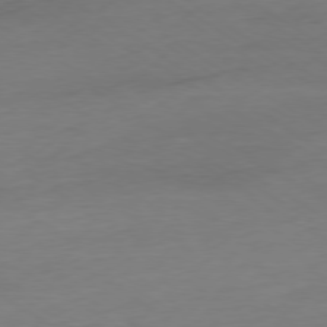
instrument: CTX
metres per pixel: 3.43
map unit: Ap
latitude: -79.1431
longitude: -63.9528
